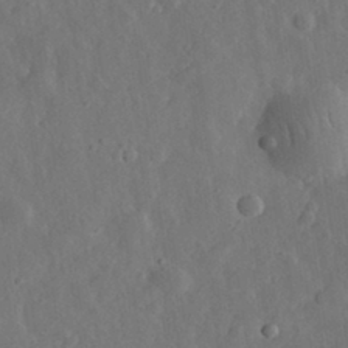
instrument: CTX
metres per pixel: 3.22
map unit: eHh
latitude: 31.7072
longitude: -78.5168
